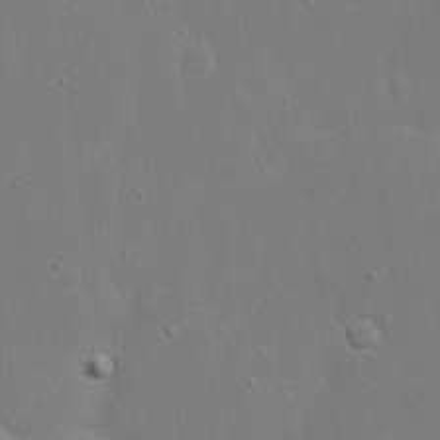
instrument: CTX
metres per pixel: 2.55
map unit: eHh
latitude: 17.0081
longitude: -71.5560
